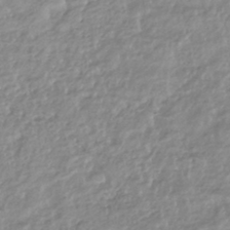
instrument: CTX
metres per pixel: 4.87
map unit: HNhu
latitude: -44.4629
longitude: 97.4644
